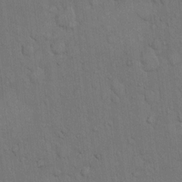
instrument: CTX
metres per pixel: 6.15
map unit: Hto
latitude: 10.4601
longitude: -61.3104
